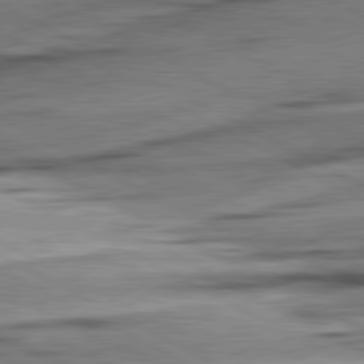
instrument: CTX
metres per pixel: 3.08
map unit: lApd
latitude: 80.7624
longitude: -157.8016
